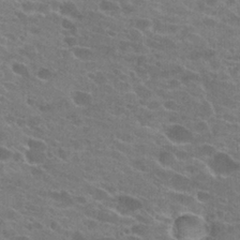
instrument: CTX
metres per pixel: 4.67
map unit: Hto
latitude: 24.5734
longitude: -43.7450
